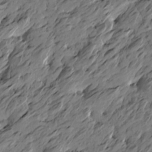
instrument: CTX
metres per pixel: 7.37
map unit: Htu
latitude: -5.7288
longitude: -178.7247
